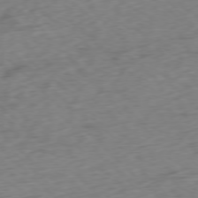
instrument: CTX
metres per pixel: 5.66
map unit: Ap
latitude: -77.4265
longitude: -79.9150
